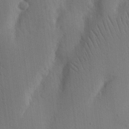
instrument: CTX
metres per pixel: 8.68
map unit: Nhu
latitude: 15.8206
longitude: -77.3859
